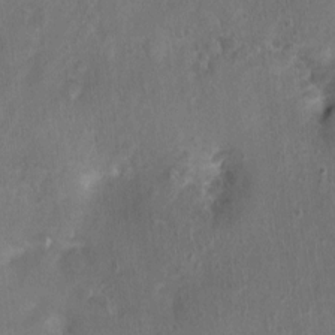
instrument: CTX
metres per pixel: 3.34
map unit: Nhu
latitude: 1.0647
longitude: -15.1026
